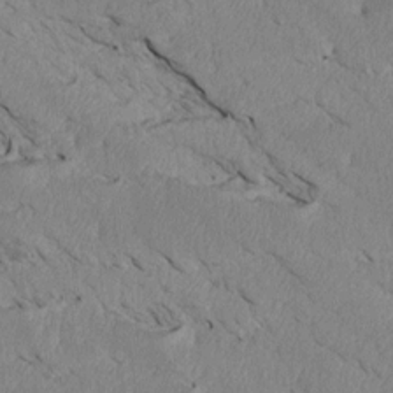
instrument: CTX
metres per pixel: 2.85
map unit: Htu
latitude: 3.4048
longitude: 152.9730
